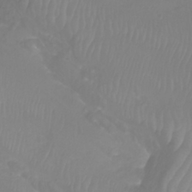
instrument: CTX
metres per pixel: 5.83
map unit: Htu
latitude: -9.2943
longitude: -75.3860
